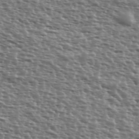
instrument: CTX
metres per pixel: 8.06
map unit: Ave
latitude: 39.3671
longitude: -111.8772
